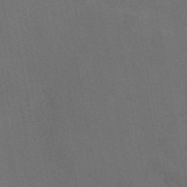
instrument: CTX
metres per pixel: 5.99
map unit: eAb
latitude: 47.3671
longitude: 116.7274
